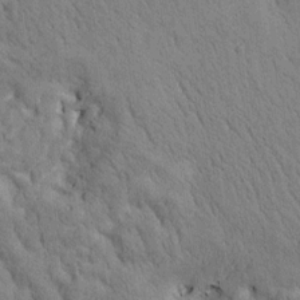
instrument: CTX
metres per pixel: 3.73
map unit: Htu
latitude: 0.8380
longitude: 174.3117
